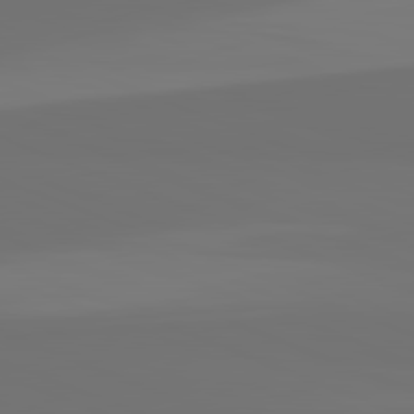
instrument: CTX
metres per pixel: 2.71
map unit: lApd
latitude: 82.1199
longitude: 155.0109
